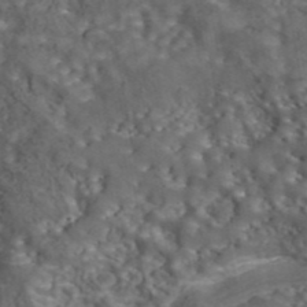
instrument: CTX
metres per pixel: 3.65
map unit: eAb
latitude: 43.6505
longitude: 105.7477
